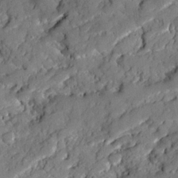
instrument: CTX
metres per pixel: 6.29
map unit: Ave
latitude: 18.8380
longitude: -129.3482
